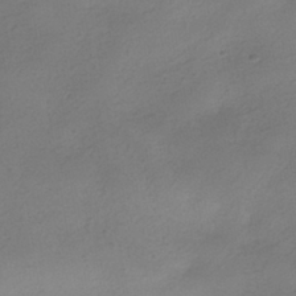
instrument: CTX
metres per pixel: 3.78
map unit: HNhu
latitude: -40.2550
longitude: 95.5588
